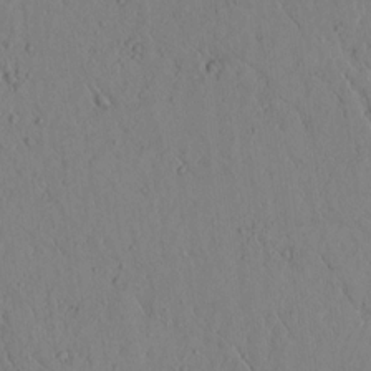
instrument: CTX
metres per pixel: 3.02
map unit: lAvf
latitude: 5.8772
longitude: 159.5399
